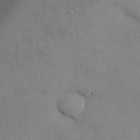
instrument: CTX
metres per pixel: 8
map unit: Nhu
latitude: 28.8569
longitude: -71.4237
